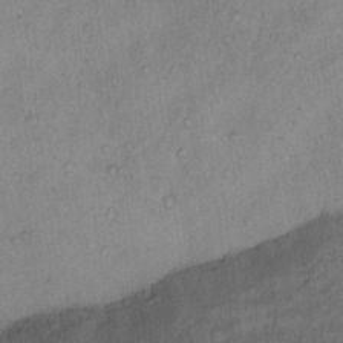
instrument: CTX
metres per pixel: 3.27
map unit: Ht
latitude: 13.0837
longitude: -40.2333
